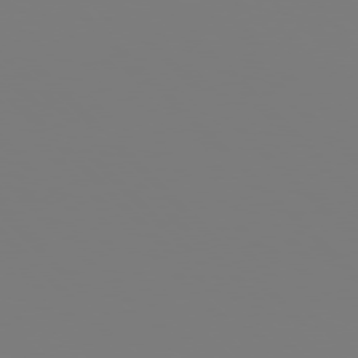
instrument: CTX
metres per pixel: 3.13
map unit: Hpe
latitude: 77.0080
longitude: -162.0633
